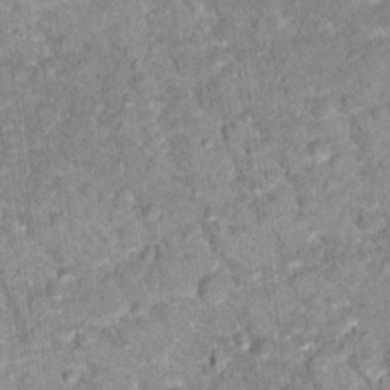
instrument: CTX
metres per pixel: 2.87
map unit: Hto
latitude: 16.8002
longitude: -36.7435
